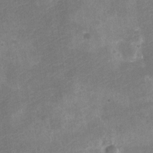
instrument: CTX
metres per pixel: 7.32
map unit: Nve
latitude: -25.7855
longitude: 106.9731
